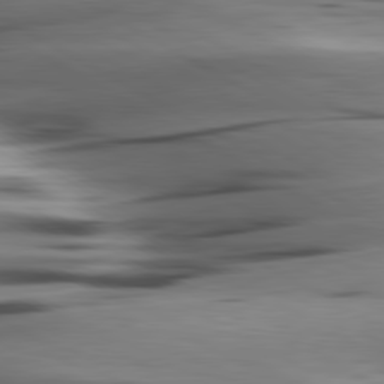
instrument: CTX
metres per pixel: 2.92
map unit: lApd
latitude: 80.6679
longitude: -122.3278
